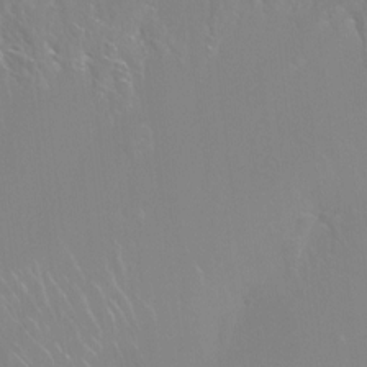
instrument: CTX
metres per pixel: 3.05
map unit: Htu
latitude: -15.4455
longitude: -47.6883
